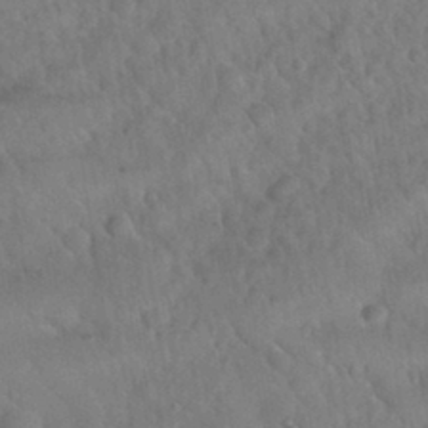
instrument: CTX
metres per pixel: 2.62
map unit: Nhu
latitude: 30.4790
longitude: -51.3859
